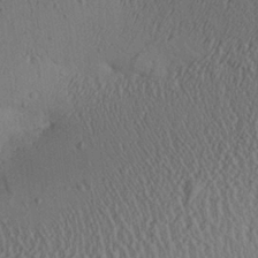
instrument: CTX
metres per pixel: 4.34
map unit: Aa
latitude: 24.4034
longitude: -135.3481
